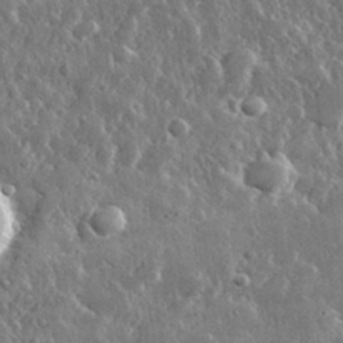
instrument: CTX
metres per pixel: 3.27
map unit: lHvf
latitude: 32.0633
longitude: -90.6113
